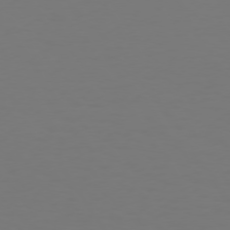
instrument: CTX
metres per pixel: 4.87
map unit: Hpe
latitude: 73.6883
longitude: -122.9514
